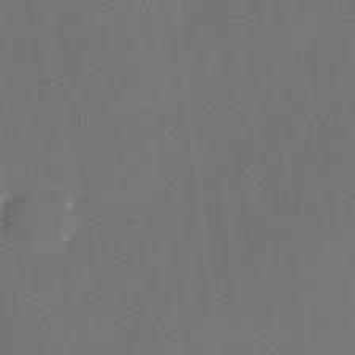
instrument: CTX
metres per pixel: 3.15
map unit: eHh
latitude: 5.4993
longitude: -68.6113
